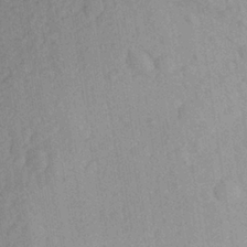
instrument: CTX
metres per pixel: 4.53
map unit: Aa
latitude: 27.6127
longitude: -144.1767
